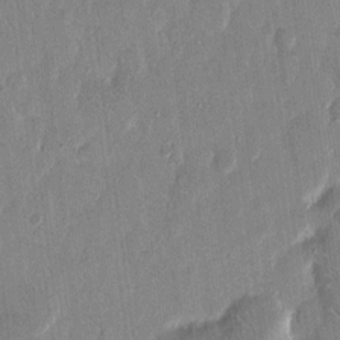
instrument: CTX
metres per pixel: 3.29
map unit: eHh
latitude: 14.4790
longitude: -70.3278
